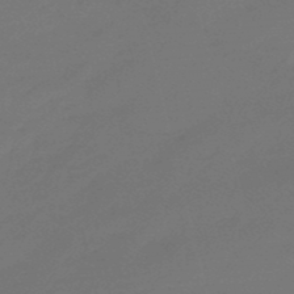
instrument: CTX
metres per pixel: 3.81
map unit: eHb
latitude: -47.1809
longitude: 86.8786
